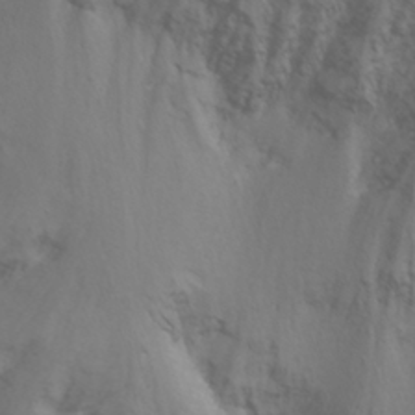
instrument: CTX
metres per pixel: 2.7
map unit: Nhu
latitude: -7.7477
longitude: -72.5546
